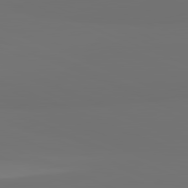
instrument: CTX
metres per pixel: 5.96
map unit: lApd
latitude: 82.1199
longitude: 155.7856
